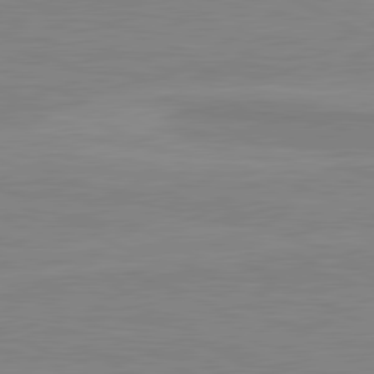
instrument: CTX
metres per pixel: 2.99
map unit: lApd
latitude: 81.0458
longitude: 170.8786
